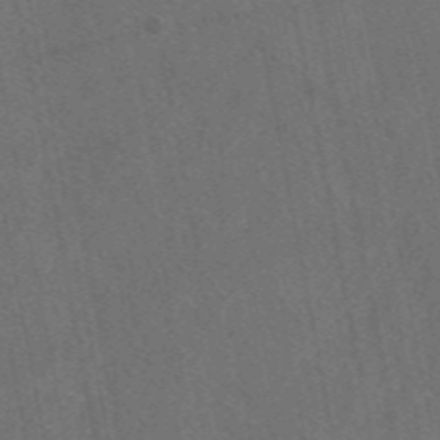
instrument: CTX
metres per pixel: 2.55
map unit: eAb
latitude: 47.9150
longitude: 111.7666
